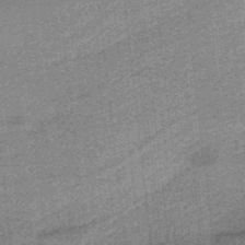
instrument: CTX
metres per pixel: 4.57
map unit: HNb
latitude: -36.6518
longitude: 57.3321
